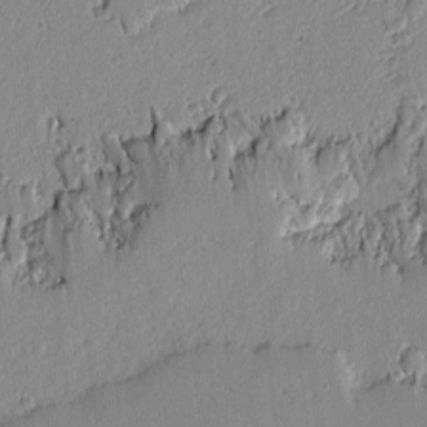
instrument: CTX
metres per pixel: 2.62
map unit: lAvf
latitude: -1.3132
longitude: -107.1781
